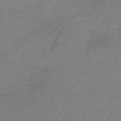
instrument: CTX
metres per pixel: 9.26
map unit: HNb
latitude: -35.7478
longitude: 53.9178
